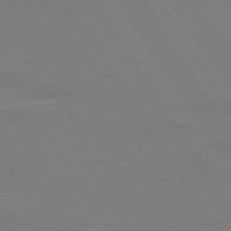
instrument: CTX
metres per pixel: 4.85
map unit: lApd
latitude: 73.9339
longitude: -56.0633
